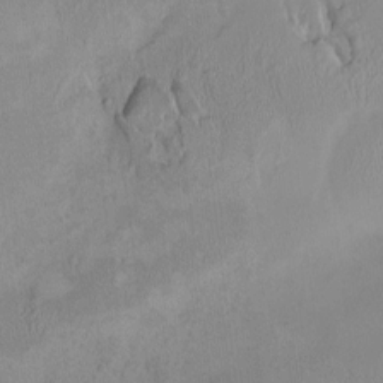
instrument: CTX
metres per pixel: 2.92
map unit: HNhu
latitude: 3.1781
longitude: 9.3698
